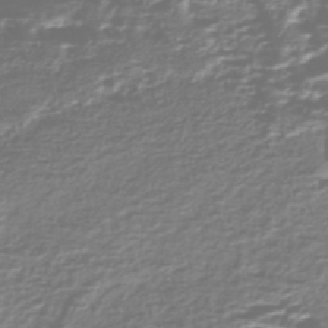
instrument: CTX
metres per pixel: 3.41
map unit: Nhe
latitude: -47.0675
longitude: -171.5560
